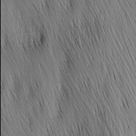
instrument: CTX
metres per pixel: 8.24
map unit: Nhu
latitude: -4.6329
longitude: -149.9906
